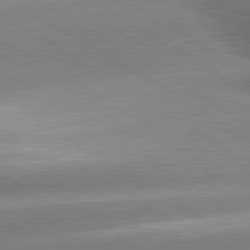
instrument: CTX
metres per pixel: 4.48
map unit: lApd
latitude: 80.2333
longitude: -154.3845
